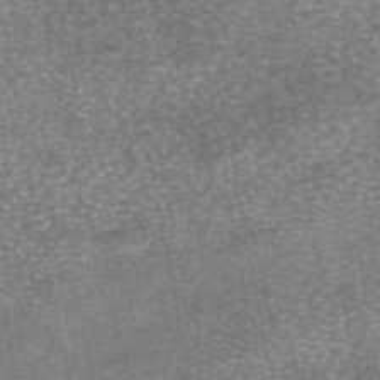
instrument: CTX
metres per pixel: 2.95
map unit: eAb
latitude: 46.2901
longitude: 103.8045
